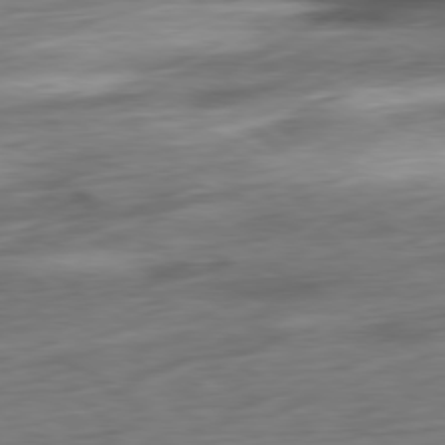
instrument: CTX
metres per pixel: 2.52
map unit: Ap
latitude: -80.3873
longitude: -69.4238
